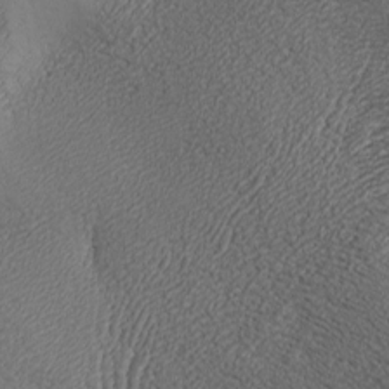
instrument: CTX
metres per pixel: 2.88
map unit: Ave
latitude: -6.8975
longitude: -121.1215
